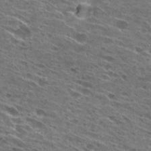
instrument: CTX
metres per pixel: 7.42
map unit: Hto
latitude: 27.7828
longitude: -45.5938
